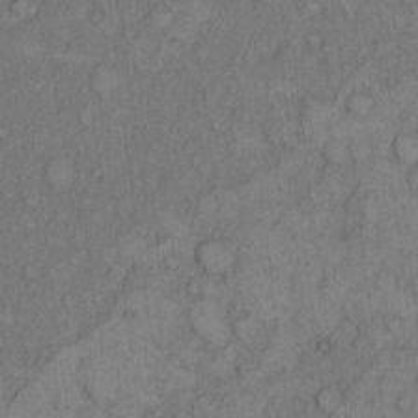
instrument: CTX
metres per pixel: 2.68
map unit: Hto
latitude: 9.0459
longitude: -58.9892
